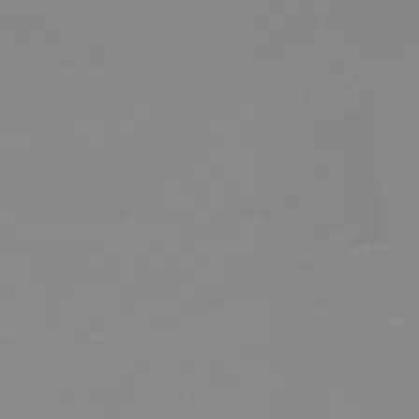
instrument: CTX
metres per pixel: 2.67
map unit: lHb
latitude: -48.1417
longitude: 68.0472
